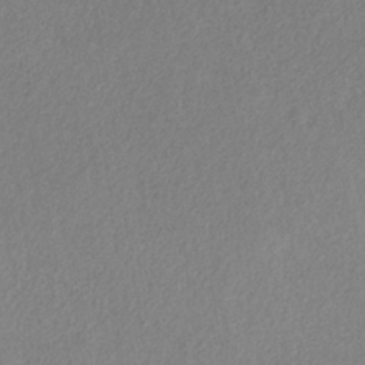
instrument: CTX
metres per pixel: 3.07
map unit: HNb
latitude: -33.2376
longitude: 55.0487
